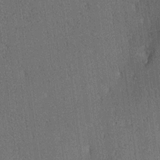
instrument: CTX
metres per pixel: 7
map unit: lAa
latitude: 12.7058
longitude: -107.6505
